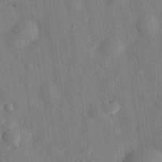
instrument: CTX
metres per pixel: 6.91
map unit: eHh
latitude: 30.1956
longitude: -74.3467
